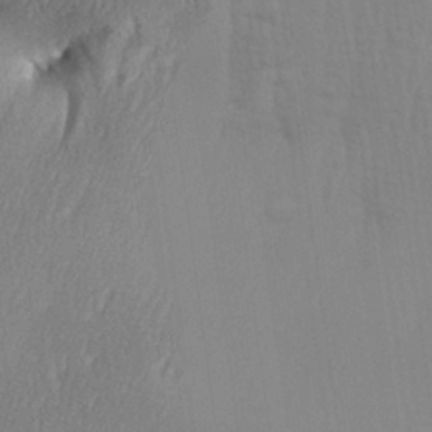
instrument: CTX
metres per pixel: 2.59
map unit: Aa
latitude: 29.5182
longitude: -135.2726
